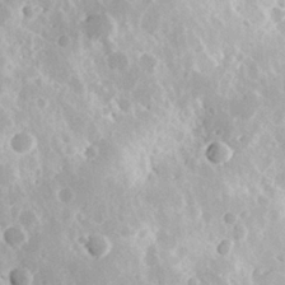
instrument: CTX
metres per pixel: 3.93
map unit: Hve
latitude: 24.6868
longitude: 146.4062
